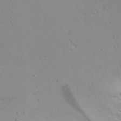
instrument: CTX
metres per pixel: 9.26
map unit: Aa
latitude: 29.0647
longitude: -146.5168
